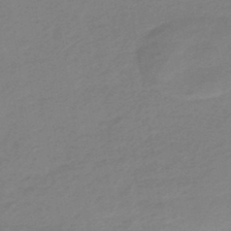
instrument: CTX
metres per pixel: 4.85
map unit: eHb
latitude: -45.6911
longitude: 89.7477
